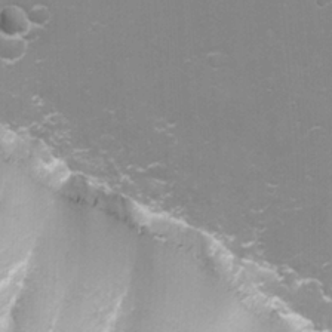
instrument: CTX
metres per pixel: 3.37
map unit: Nhu
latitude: -4.6140
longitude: -75.0270
